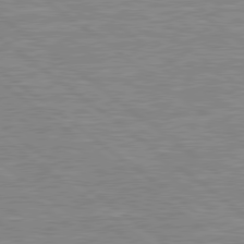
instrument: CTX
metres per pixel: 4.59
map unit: Hpe
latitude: 79.1403
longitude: -121.0081
